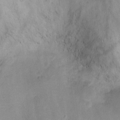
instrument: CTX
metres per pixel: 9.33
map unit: Ht
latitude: -4.9730
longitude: -19.4993
